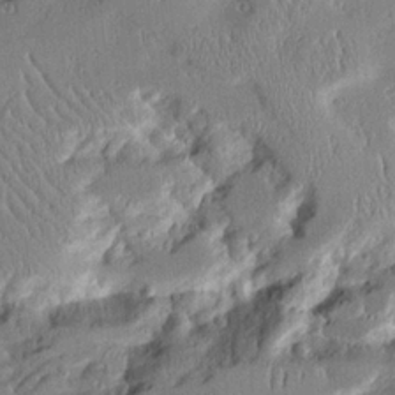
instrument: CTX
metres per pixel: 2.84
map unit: Aa
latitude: 12.3656
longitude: -126.1578
